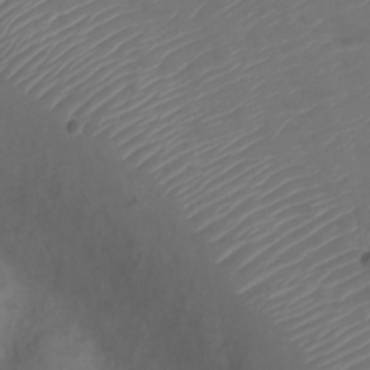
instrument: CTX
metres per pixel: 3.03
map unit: Nve
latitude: -20.1039
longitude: 107.6155
